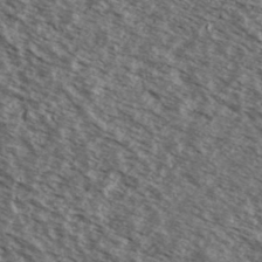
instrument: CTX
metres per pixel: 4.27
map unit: Ave
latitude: 38.4601
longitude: -109.3859
